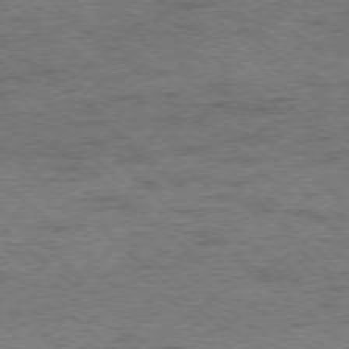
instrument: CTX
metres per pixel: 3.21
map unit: Ap
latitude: -78.5195
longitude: -50.7435
